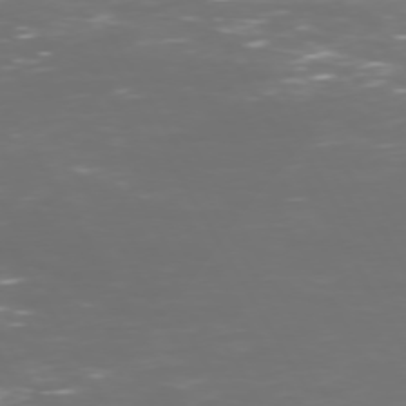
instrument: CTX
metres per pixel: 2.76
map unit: Hpe
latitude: 72.5357
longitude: -126.1578
